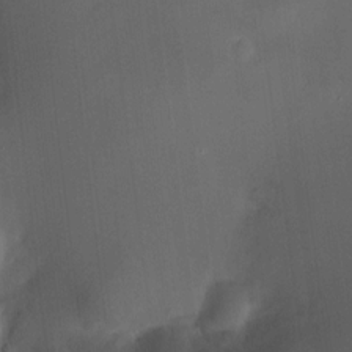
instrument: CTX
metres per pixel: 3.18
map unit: HNhu
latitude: 8.6113
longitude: 9.8233
